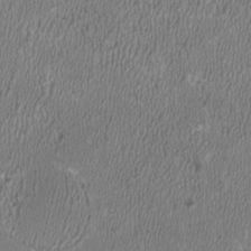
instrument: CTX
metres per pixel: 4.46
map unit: HNhu
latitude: 0.9513
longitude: -0.6301
